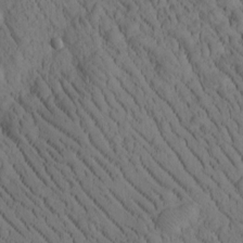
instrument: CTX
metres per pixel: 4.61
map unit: Htu
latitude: -1.6722
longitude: 173.8233
